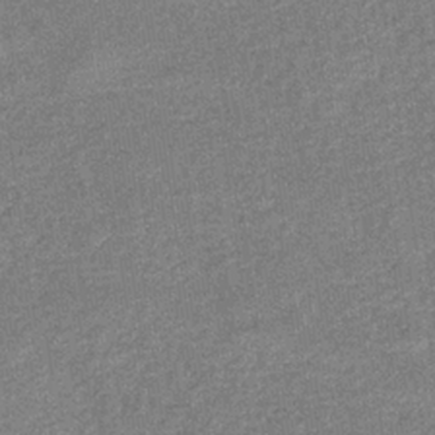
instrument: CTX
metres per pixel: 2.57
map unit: eHb
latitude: -34.2928
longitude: 78.2928
